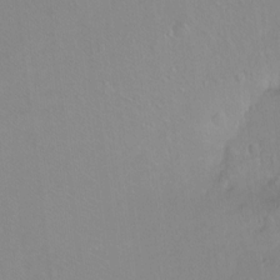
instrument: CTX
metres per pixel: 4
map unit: Ht
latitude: -9.0297
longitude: -37.9717
